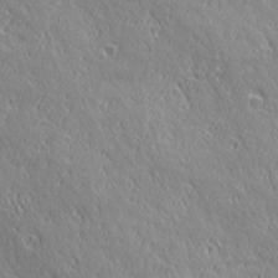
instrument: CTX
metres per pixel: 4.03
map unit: Ave
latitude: 21.1026
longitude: -136.0444
